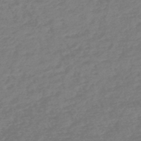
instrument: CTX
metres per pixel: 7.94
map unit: lHb
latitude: -45.2376
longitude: 70.5763
